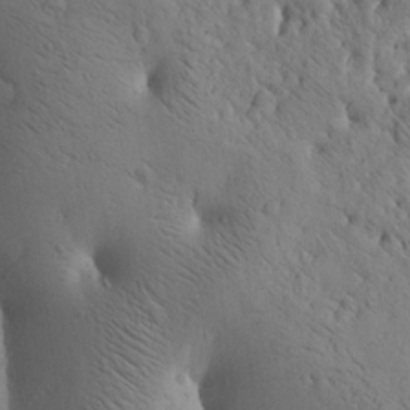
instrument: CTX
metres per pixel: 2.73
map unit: Htu
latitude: -3.7099
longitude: 170.7274
